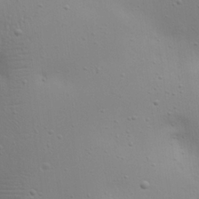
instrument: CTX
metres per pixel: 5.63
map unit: eHh
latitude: 23.1214
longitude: -69.1781
